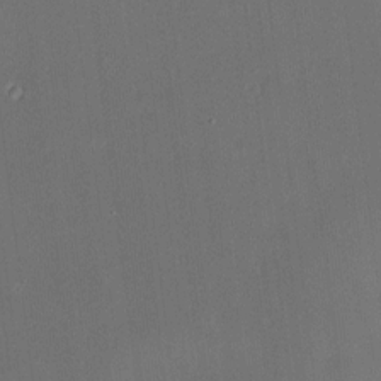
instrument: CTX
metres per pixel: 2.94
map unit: HNhu
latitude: 6.7057
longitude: 7.7099
